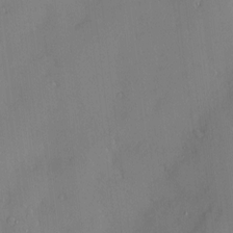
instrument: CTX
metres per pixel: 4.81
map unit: Hve
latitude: -9.0864
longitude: 176.1984
